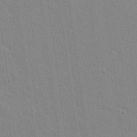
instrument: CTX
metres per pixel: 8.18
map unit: lAvf
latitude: 16.4412
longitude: -127.3104
